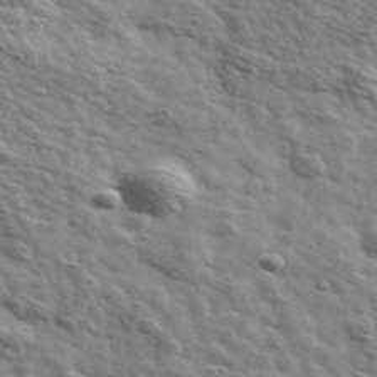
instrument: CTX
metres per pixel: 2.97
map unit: Ave
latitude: 41.5560
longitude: -108.1577
